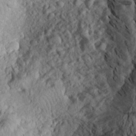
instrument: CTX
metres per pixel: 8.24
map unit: Aa
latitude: 22.2522
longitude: -148.1011
